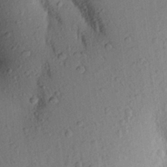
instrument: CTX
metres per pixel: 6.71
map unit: Aa
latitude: 24.6490
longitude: -150.2900
